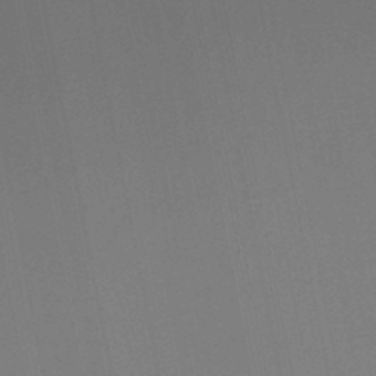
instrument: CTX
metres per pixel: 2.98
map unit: HNb
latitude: -47.4832
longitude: 58.5573
